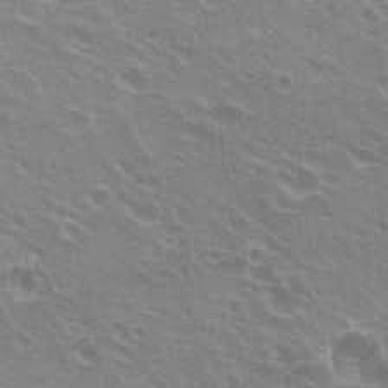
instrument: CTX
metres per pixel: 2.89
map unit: Hto
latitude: 23.5182
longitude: -31.3293
